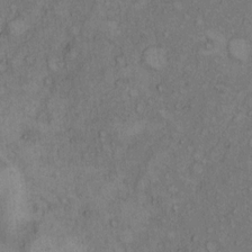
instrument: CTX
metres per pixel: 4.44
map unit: Hto
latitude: 8.8191
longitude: -59.1781
